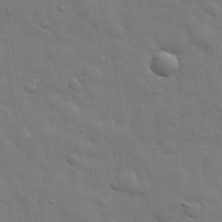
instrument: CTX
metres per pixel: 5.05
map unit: eHh
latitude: 29.5938
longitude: -75.4804
